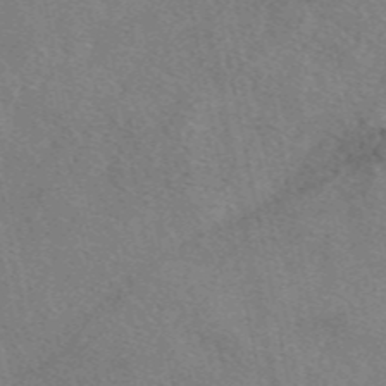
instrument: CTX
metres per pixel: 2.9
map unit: eAb
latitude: 48.0633
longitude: 110.1416
